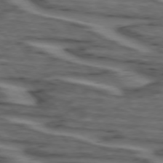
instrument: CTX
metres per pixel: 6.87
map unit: lApd
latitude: 73.9906
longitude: -71.5938
